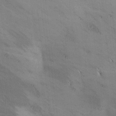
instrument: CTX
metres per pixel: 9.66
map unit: lAa
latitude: -5.0297
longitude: -120.7624
